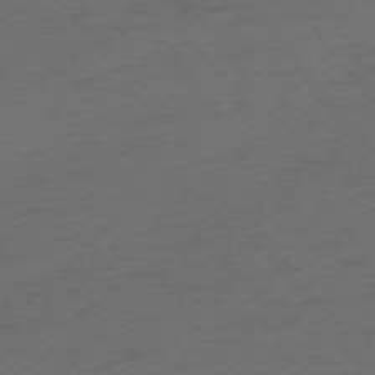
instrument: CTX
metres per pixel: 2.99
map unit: Ap
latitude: -74.8786
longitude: -70.9891
